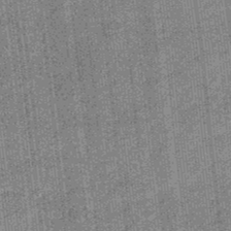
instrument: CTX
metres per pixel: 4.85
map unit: eHb
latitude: -32.5952
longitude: 73.9178
